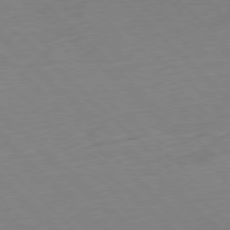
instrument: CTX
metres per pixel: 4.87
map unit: Hpe
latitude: -77.9556
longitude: 13.1620
